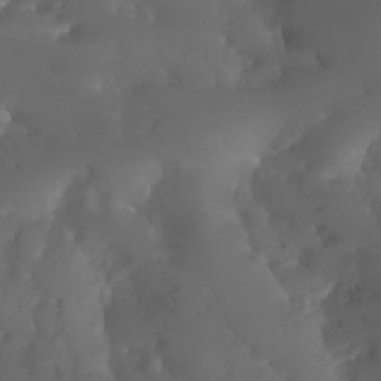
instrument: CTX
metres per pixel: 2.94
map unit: Nhu
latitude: 30.3657
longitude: -57.7071
